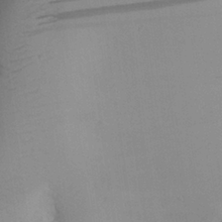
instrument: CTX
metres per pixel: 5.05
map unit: Aa
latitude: 25.8961
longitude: -128.7057
